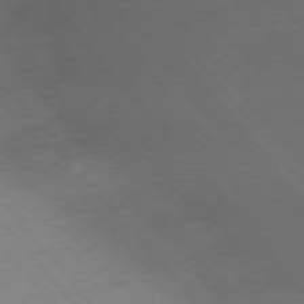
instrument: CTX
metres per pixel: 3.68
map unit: Ap
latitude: -76.0661
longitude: -70.5546
